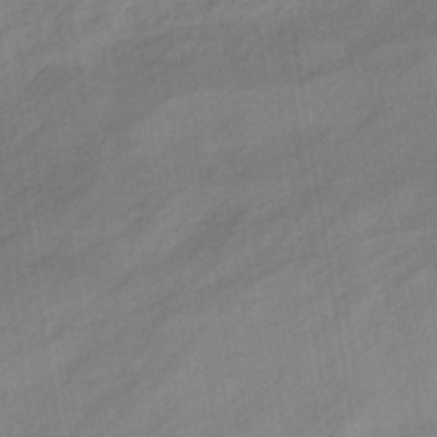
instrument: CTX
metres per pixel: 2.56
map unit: eHb
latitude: -37.5399
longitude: 78.3306
